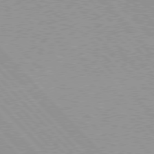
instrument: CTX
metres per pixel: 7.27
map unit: Hpe
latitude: 77.4426
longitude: -157.6693
